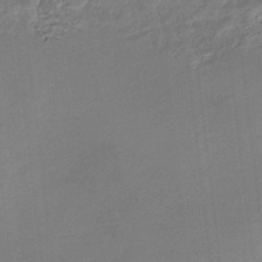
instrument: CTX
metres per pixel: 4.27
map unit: eHb
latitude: -34.8219
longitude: 80.0283
